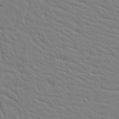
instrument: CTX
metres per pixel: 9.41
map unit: Aa
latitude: 15.1404
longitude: -141.0269
